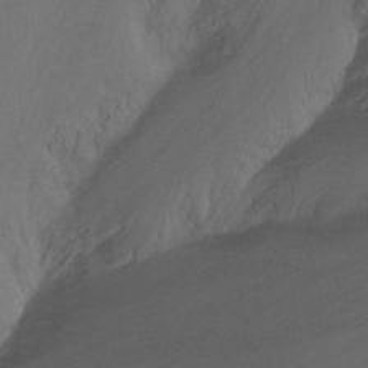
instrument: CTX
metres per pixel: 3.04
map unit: Ht
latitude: -9.8422
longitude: -37.0459
